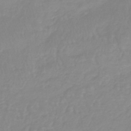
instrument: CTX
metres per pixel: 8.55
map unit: lHb
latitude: -40.0850
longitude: 67.0297
